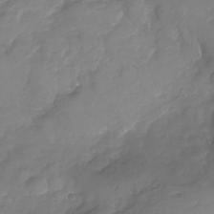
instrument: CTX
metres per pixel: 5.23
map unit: Nhu
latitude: -23.7289
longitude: -56.9891
